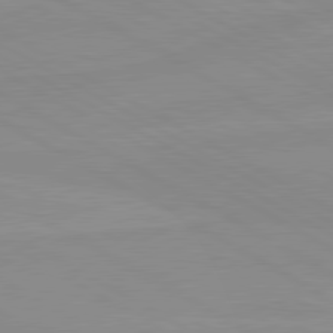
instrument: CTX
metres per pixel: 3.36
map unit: lApd
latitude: 80.3278
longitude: -176.5168
